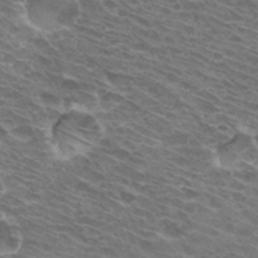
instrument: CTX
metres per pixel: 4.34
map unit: Hto
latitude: 32.2334
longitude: -43.0647
